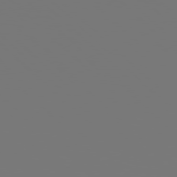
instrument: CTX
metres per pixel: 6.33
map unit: Hpe
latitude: 77.7449
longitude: -177.0269
